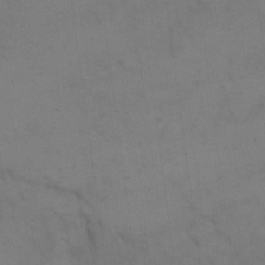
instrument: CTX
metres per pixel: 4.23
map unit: eHh
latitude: 17.6505
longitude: -66.1766
